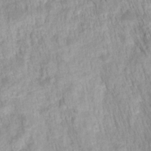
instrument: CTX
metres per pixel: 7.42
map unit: HNhu
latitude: -27.6155
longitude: 73.0108
